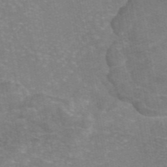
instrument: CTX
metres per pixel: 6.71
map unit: eAb
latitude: 46.3845
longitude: 105.7099
